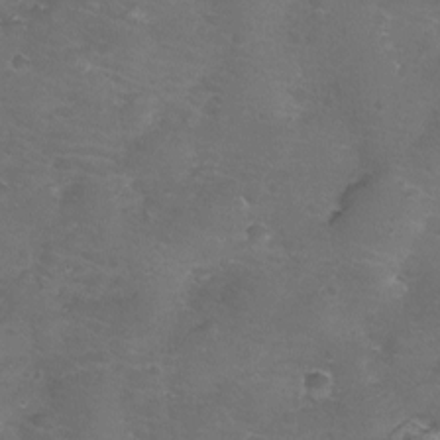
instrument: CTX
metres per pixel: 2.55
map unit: eHh
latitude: -11.5210
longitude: -61.1592
